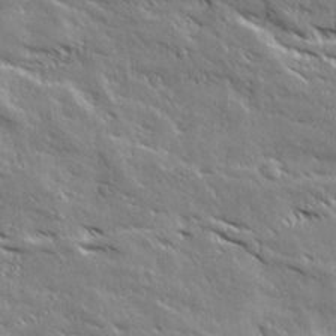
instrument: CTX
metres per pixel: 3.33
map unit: Ave
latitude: 19.4993
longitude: -136.2712
